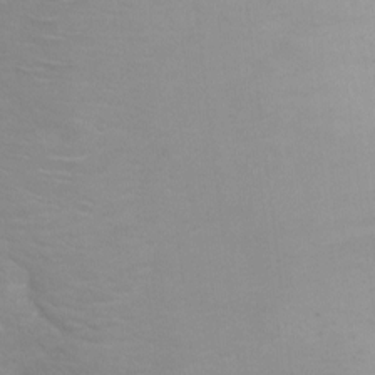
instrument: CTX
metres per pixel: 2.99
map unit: Ht
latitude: -0.3307
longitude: -35.8394
